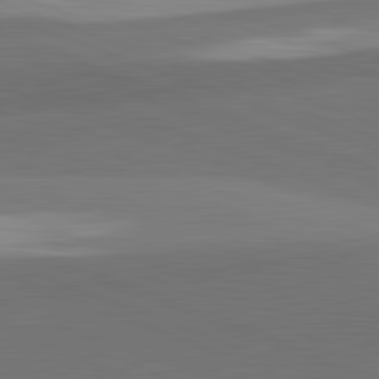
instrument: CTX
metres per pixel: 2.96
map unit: lApd
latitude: 82.1577
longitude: 149.5022
